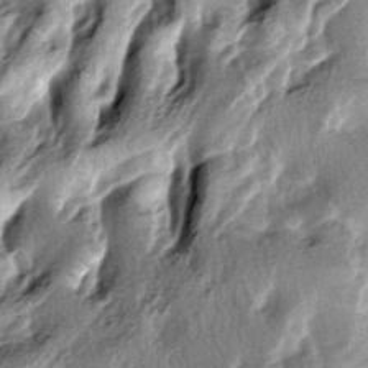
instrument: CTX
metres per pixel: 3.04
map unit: lAa
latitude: -6.9541
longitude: -124.2712
